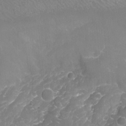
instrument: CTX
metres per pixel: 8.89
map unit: Aa
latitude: -8.0472
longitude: -71.4804
